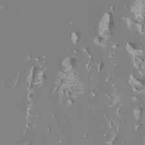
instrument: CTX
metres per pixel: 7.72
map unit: Ht
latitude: -8.1417
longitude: -28.5168
